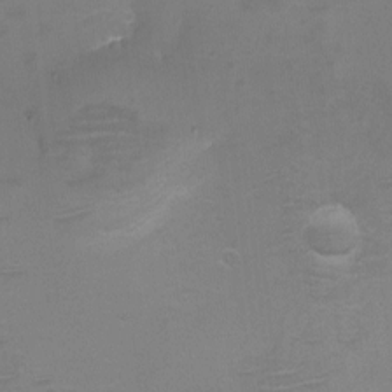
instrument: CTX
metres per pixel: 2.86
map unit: eHh
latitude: -5.1998
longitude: -78.8191
